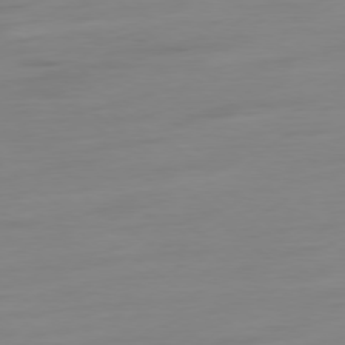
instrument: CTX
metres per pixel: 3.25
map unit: Ap
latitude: -79.0864
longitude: -66.0255
